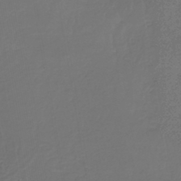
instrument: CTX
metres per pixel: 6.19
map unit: lHb
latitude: -41.8044
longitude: 66.0850
